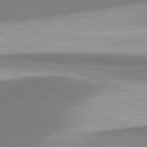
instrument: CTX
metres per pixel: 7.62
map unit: lApd
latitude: 81.4426
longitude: 167.5966
